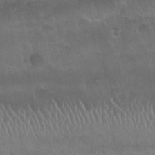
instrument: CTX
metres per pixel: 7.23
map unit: Nhu
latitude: 25.1025
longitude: -51.3481
